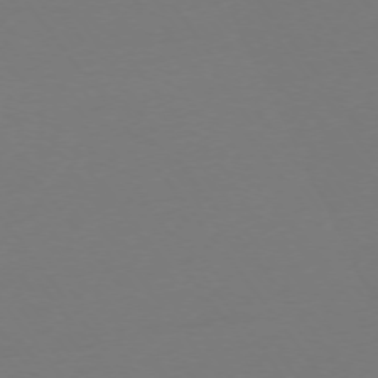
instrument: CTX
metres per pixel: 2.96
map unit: Ap
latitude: -74.7652
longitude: -72.3657
